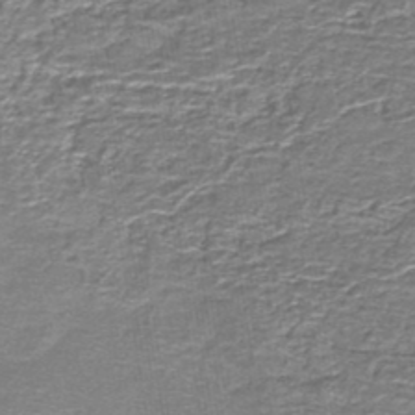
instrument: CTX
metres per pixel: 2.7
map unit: lHb
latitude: -43.7288
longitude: 54.2173
